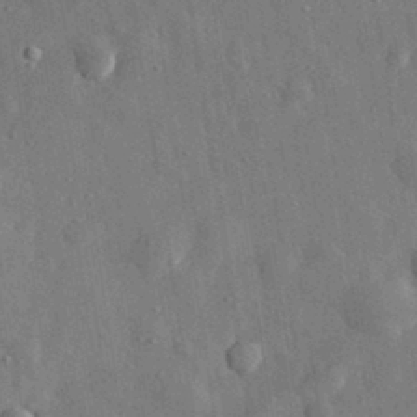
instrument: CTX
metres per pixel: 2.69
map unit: eHh
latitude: 31.7639
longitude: -77.9150
